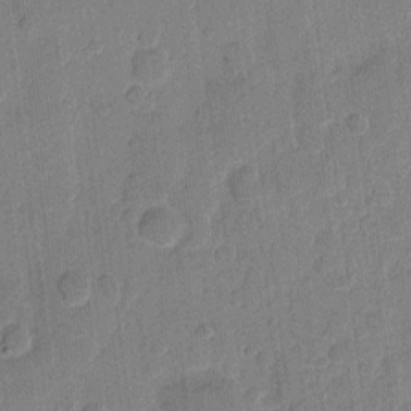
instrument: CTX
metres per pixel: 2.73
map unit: eHh
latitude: 10.1389
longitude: -66.5545
